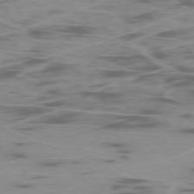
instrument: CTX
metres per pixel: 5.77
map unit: Ap
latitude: -76.2173
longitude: -69.5749
